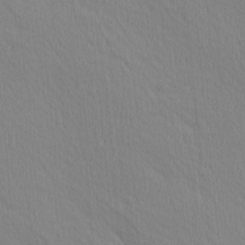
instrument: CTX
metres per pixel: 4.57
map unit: Ave
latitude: 3.5749
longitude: -115.1214
